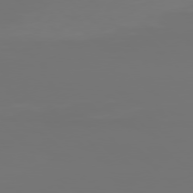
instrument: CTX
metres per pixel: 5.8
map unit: Hpe
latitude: 77.6882
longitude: -135.8583
